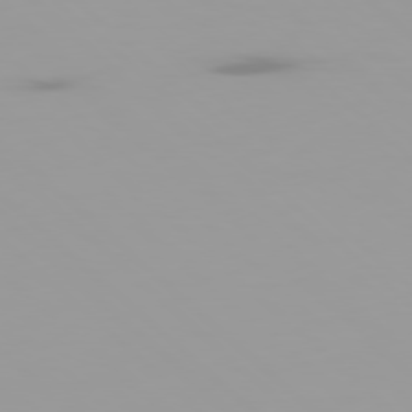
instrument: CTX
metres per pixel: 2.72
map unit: Ap
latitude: -79.4454
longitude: -69.9717
